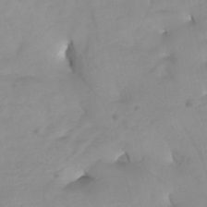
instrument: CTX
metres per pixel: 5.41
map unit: Htu
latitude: -8.1606
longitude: -65.4237
